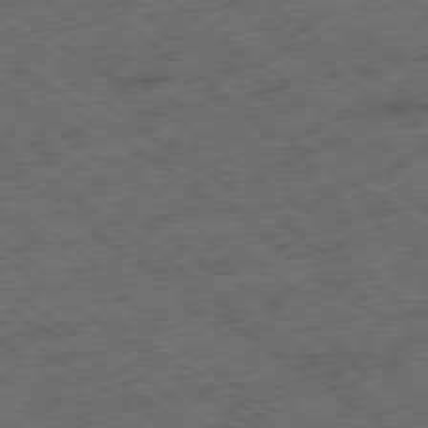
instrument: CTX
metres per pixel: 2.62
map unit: Ap
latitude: -79.2376
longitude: -52.1767
